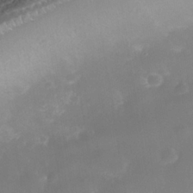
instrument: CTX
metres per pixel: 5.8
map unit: Nhe
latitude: -37.2565
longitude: -113.6505
